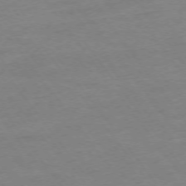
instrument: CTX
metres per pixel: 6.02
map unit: Ap
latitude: -74.8030
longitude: -79.3293
